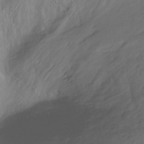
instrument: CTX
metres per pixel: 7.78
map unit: Ht
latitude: -15.7856
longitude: -45.5560
